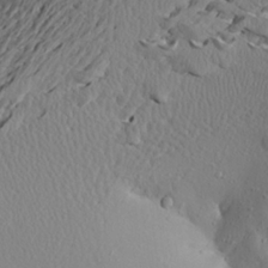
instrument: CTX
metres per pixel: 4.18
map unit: Aa
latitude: 19.8016
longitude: -148.3845
